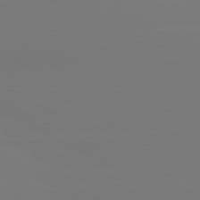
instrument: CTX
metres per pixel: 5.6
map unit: lApd
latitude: 80.5546
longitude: -148.2334
